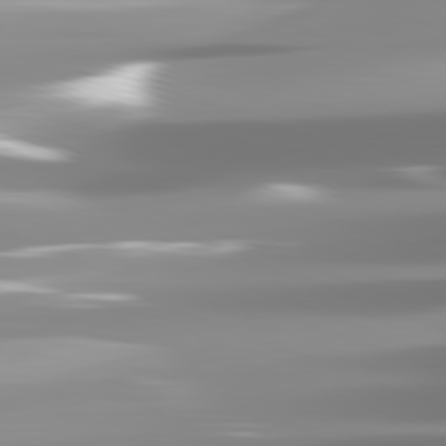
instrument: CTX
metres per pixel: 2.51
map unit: lApd
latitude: 81.9717
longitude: -139.2159
